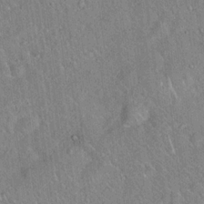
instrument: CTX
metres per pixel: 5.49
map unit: Hto
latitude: 17.9528
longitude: -52.2523
